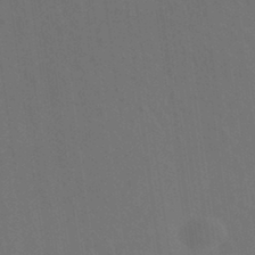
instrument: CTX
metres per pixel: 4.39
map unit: ANa
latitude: -39.6722
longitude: 95.8800
